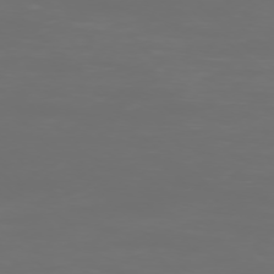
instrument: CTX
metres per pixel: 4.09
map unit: Ap
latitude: -76.6141
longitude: -81.8583
